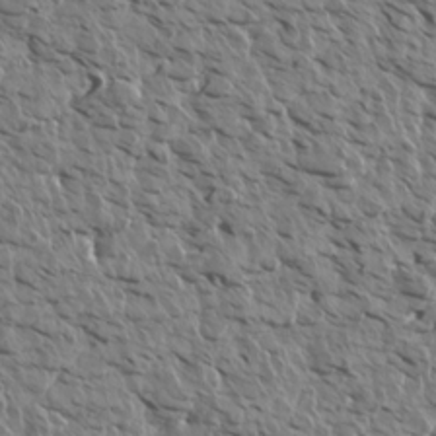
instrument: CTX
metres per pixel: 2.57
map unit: Aa
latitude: 14.6680
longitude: -141.8016
